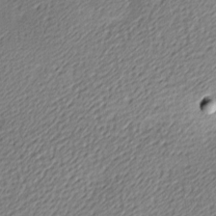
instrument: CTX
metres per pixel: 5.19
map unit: lAa
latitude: -9.7100
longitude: -126.6113
